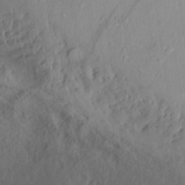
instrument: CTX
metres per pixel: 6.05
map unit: Aa
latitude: 30.3657
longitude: -133.0836
